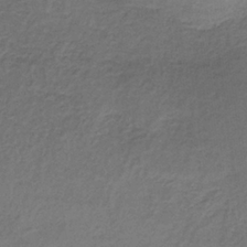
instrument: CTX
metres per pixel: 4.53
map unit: lHb
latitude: -35.2376
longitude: 61.7478
